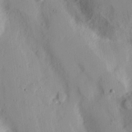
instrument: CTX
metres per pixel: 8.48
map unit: Nhu
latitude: 16.6868
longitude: -73.8773
